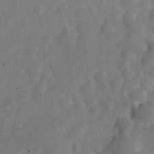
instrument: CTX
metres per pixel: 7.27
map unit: Nve
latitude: -25.5588
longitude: 107.4455
